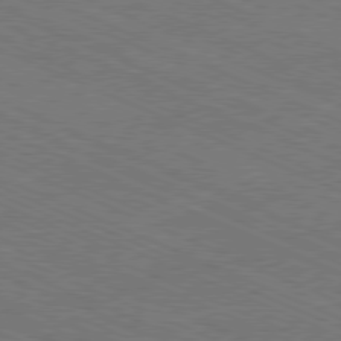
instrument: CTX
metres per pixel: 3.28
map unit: Ap
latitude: -81.0298
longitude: -74.7624
